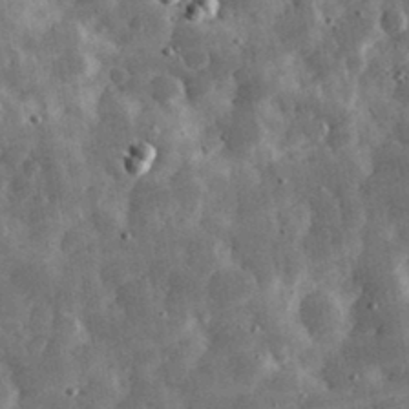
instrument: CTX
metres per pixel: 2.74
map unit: eHh
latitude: 33.4049
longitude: -70.1578
